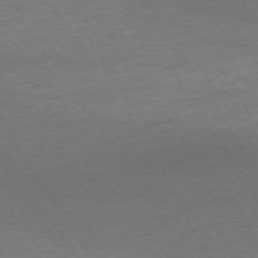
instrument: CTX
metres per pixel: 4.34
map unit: Ap
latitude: -74.9920
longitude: -68.0633
